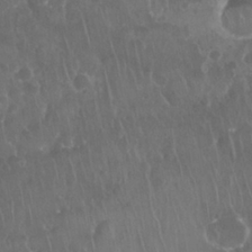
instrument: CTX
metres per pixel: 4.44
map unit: Nhu
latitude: 28.5734
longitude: -64.8947
